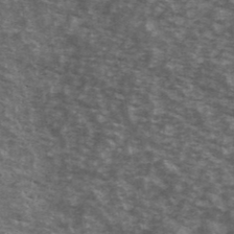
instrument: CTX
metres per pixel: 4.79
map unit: Ave
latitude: 40.3467
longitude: -110.0822
